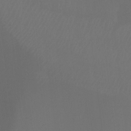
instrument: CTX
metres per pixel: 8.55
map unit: Ht
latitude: -9.5021
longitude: -33.6316
